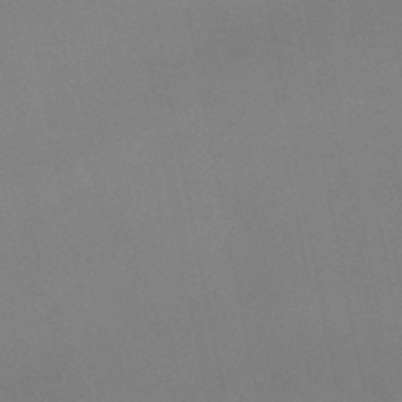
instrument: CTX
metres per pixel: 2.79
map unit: lHb
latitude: -48.5952
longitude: 76.8408
